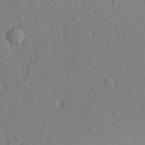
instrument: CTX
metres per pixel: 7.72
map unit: Hve
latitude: 14.3468
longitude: -91.3671
